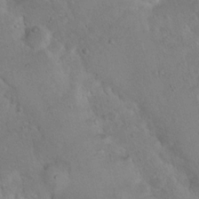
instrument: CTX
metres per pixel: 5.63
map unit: Nhu
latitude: 14.9325
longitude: -29.3670
